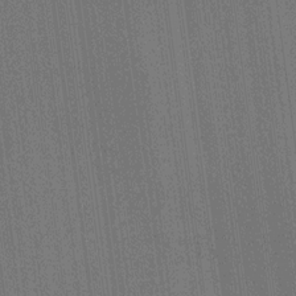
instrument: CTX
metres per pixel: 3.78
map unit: HNhu
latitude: 8.4223
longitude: 15.8990
